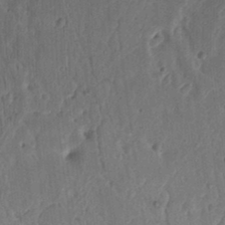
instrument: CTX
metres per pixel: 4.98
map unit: Ht
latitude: 11.5938
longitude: -74.5357
